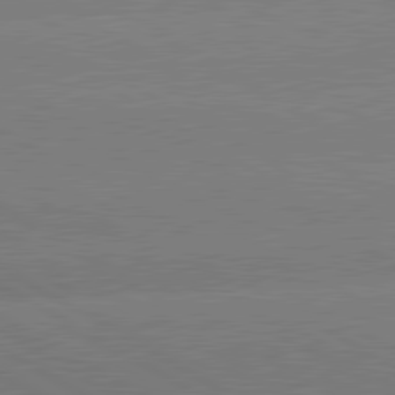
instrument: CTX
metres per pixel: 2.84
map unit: lApd
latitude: 80.8569
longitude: -152.1956
